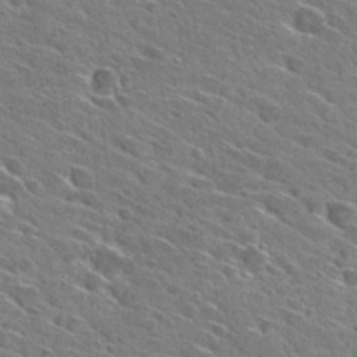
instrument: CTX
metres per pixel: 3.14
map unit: Hto
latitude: 29.3670
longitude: -43.0270
